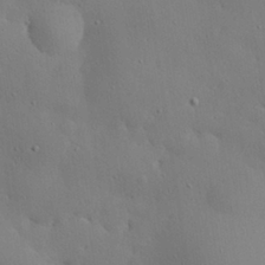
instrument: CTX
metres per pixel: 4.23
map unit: eHh
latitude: 29.5371
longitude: -82.6868
